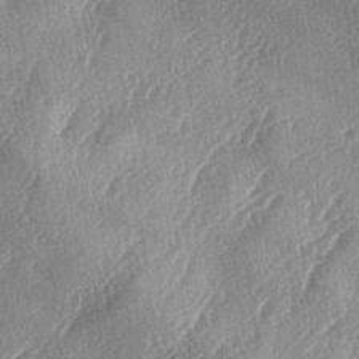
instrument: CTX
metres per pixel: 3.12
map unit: lAa
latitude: -4.6707
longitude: -126.4034
